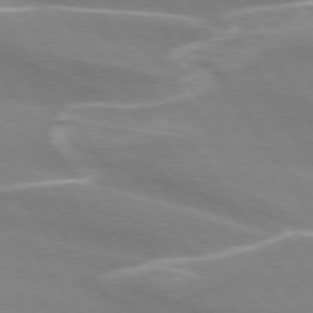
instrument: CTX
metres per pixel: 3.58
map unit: lApd
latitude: 73.9717
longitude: -62.1200
